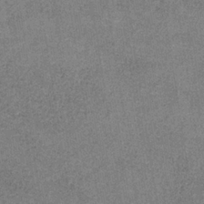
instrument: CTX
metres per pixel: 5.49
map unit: HNb
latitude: -34.3117
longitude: 54.1984
